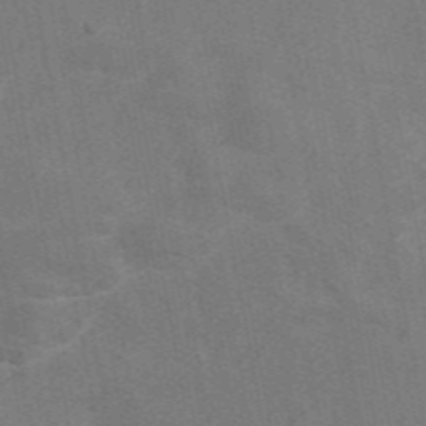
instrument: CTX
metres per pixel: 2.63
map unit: eAb
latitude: 47.3104
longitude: 116.8596
